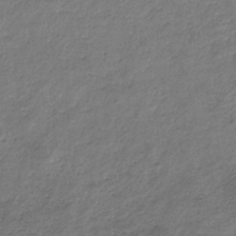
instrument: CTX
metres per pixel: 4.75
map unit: eHb
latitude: -29.9745
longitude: 69.4832
